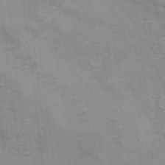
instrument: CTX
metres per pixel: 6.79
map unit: Ht
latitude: 6.5924
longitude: -35.9528
